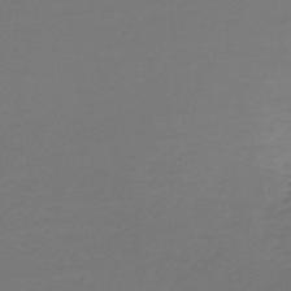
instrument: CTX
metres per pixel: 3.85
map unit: lHb
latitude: -43.6154
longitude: 62.5951
